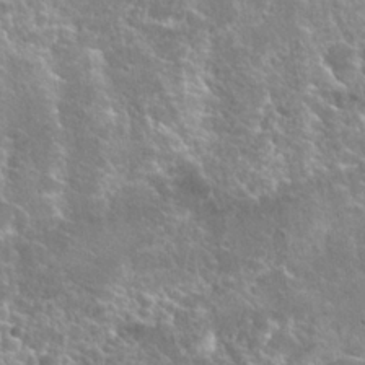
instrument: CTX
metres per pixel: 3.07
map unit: Hto
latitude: 22.8569
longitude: -40.2522
